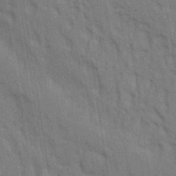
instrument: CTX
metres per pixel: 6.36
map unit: Aa
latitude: 9.2915
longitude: -126.5357
